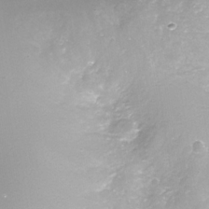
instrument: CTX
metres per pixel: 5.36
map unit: Nhe
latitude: -32.4818
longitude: -93.1025
